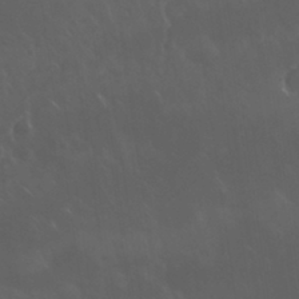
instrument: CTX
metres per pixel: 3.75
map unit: Nhu
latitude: 30.0444
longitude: -58.6680
